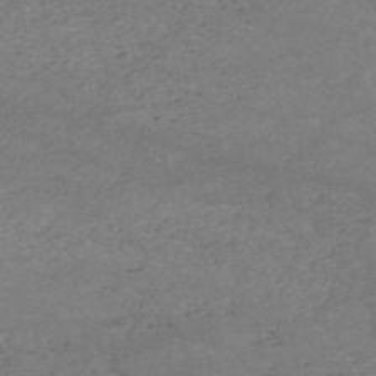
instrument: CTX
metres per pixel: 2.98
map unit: HNb
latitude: -54.8408
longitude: -44.8191
